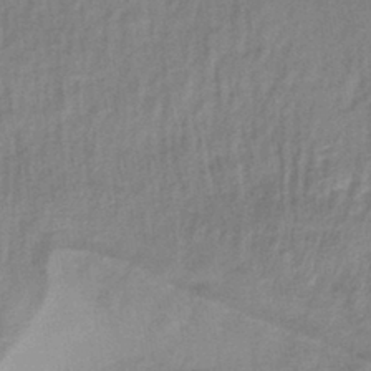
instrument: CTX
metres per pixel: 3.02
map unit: lHb
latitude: -42.7841
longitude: 80.7086
